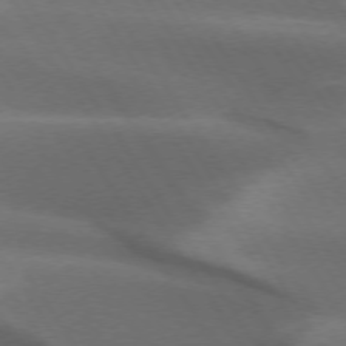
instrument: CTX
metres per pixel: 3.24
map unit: lApd
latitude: 73.1781
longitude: -52.4412
